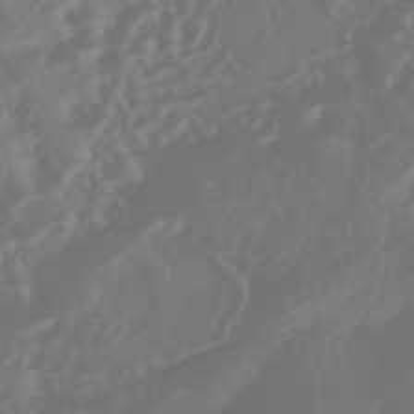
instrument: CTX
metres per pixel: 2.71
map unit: HNhu
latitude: -43.5399
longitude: 93.7855
